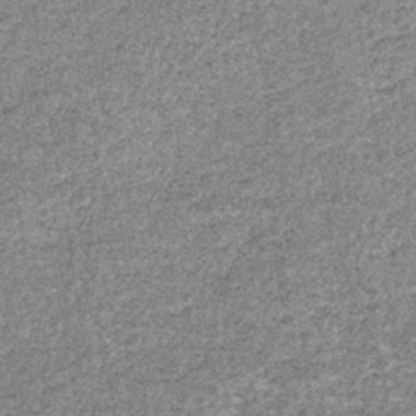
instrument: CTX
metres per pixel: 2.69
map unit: lHb
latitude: -37.6910
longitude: 65.6911
